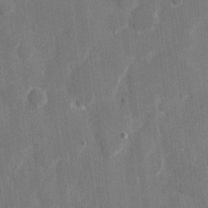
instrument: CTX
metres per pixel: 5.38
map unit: eHh
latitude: 8.2901
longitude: -68.2523
